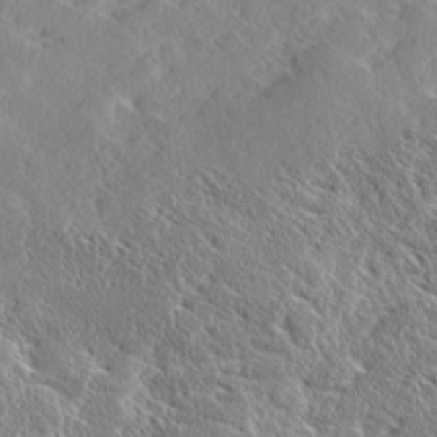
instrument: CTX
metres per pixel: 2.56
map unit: Ave
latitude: 17.8205
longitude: -137.6127
